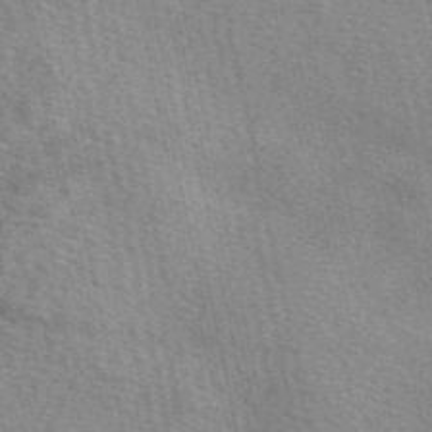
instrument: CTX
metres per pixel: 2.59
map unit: eAb
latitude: 50.1200
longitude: 114.3495
